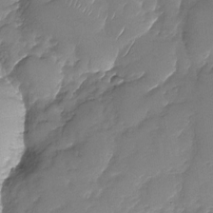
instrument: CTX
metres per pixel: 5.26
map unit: Nhu
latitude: -28.5763
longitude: -65.0080
